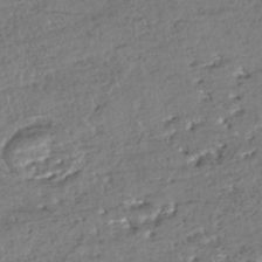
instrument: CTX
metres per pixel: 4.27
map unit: HNhu
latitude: -43.5021
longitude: 107.7667
